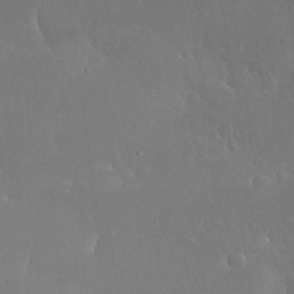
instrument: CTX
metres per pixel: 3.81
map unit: Nhu
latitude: 30.4034
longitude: -57.0458
